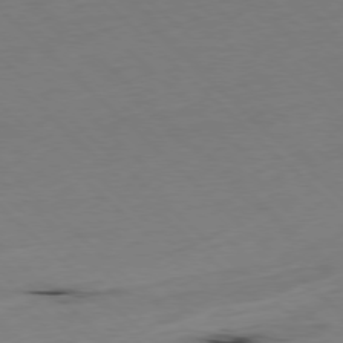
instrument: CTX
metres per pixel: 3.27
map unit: Hpe
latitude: -78.0472
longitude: 13.2943
